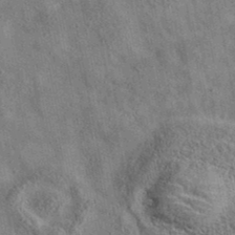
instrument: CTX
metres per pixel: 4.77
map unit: eAb
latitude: 36.0444
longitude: 115.0864
